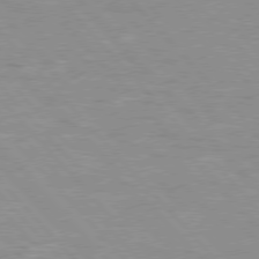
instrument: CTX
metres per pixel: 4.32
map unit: Hpe
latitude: 76.3467
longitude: -152.2901
